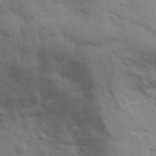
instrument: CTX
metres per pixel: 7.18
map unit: eHh
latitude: 24.4412
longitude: -79.3860
